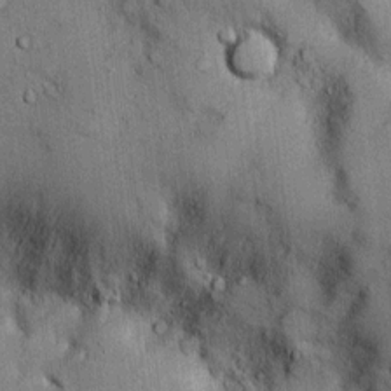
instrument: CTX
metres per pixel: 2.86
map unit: Htu
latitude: -5.2754
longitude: 158.2928
